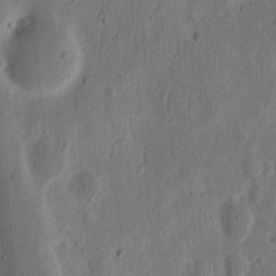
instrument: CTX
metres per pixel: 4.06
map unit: Ht
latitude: 14.2712
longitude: -74.5168
